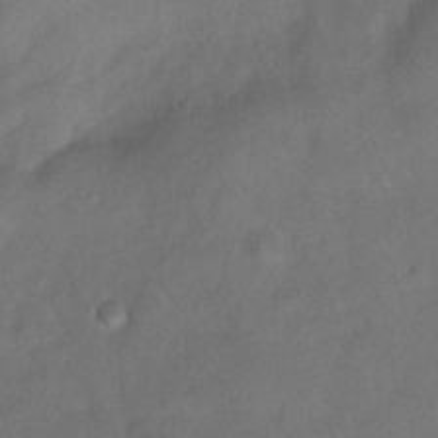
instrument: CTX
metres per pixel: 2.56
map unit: Ht
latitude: -0.2929
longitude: -33.2537
